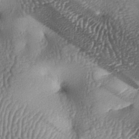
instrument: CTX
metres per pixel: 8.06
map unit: lAa
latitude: -6.6896
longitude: -125.8205
